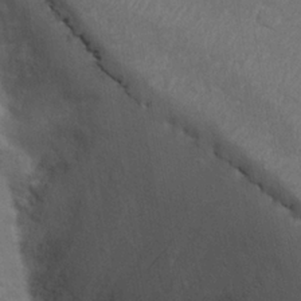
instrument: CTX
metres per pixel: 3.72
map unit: Nhu
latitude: 18.7435
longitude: -73.8017
